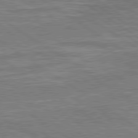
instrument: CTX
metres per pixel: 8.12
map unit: lApd
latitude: 79.5749
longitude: 170.6897
